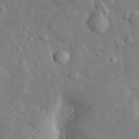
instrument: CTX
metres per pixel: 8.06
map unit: lHvf
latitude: 32.8002
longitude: -85.8961
